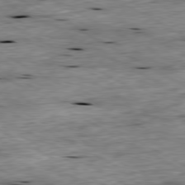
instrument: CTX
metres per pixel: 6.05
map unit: Ap
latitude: -80.7274
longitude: -89.4994
